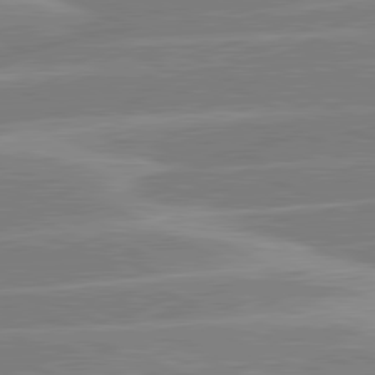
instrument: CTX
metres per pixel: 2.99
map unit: lApd
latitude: 81.0269
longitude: -125.2348
